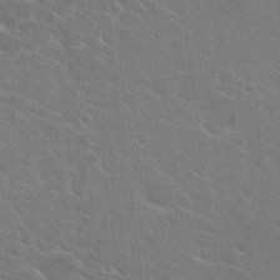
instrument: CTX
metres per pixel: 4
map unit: Hto
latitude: 23.2726
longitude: -39.6316
